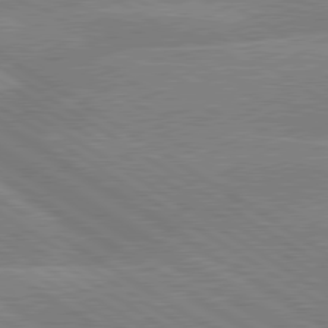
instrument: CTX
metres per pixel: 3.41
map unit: lApd
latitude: 79.6694
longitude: -132.8002
